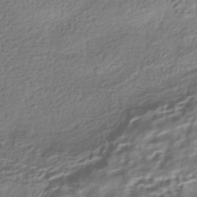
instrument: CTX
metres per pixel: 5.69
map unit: HNhu
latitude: -41.9745
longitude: 100.2739
